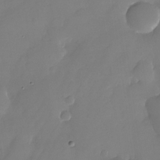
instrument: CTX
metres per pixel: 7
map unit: Nhu
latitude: -25.1620
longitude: -69.6694
